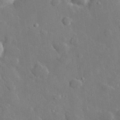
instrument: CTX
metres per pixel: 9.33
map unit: lHvf
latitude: 32.7435
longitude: -85.7639
